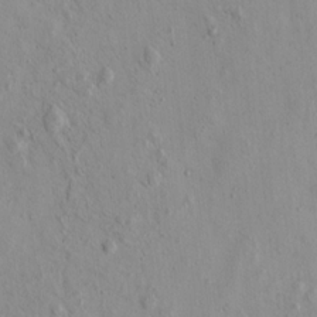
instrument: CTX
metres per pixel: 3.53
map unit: eHh
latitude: -0.5574
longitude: 18.0283
